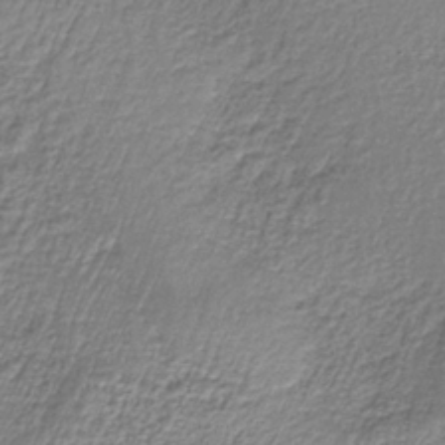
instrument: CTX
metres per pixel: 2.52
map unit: lHb
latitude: -35.1809
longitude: 63.4643
